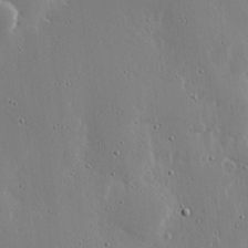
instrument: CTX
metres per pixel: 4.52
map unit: lHvf
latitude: 18.4223
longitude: -117.3671
